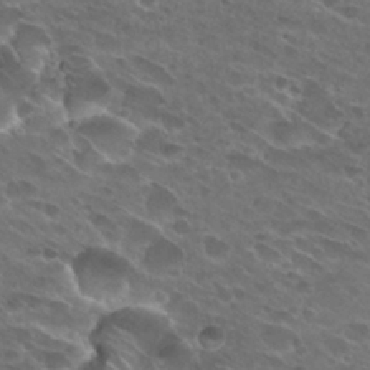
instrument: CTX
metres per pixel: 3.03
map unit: Hto
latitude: 27.2726
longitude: -42.4034
